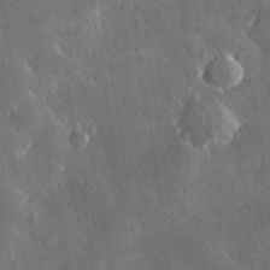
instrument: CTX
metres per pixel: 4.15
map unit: lHvf
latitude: 31.8773
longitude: -92.9513
